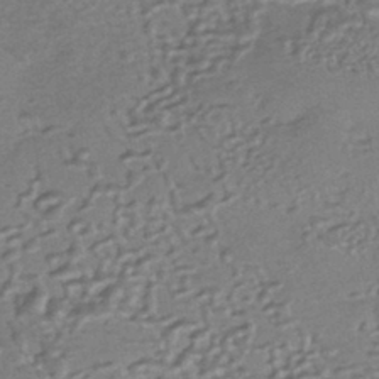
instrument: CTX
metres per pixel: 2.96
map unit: HNhu
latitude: -43.4265
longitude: 94.9352
